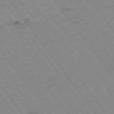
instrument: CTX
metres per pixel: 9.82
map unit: Hpe
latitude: -74.8030
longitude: 4.2172
